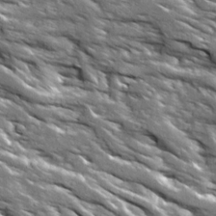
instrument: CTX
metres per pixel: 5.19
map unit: Ave
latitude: 19.3103
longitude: -135.8205
